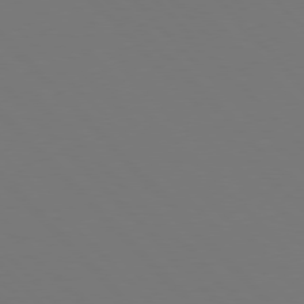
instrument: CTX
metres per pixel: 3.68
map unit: Hpe
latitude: 77.0458
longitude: -169.3482
